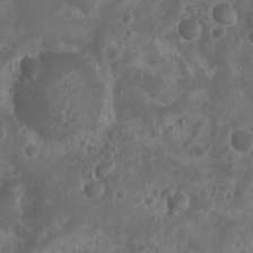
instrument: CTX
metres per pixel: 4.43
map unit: Nhu
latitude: 6.8758
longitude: -20.8947
